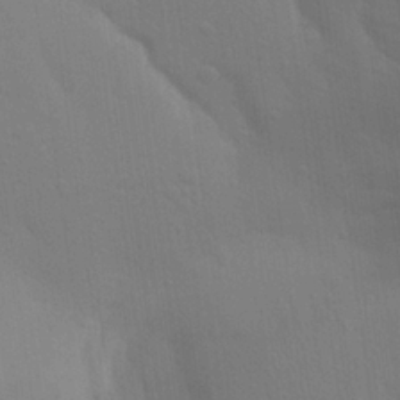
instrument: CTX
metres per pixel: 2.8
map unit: Aa
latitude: 23.6694
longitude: -145.5182
